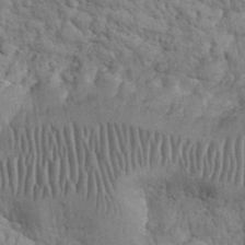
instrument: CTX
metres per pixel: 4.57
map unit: eHh
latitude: 32.5924
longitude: -66.3089
